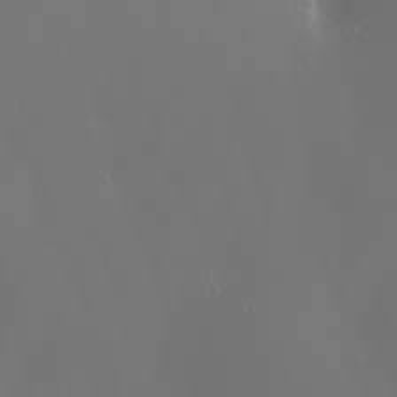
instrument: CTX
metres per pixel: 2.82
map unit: Nhu
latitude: -6.2739
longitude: -90.6490
